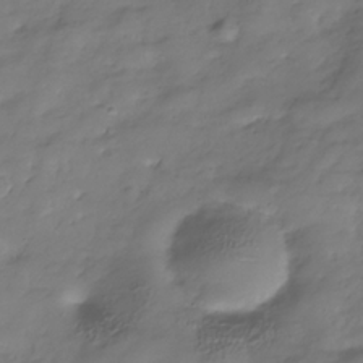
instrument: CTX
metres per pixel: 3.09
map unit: Hve
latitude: -31.3320
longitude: 90.2740
